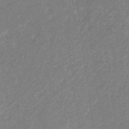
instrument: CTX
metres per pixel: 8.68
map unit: eHb
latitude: -31.7855
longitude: 70.0472
